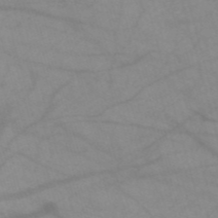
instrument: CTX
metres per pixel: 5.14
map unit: HNb
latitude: -53.3698
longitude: -50.0255
